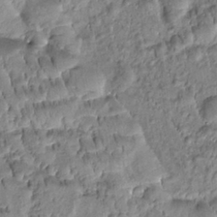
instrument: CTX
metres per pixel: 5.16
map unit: Htu
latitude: -1.7100
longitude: 173.5210
